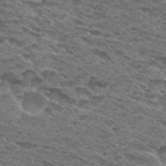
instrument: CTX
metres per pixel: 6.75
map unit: Hto
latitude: 30.1200
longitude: -47.9528
